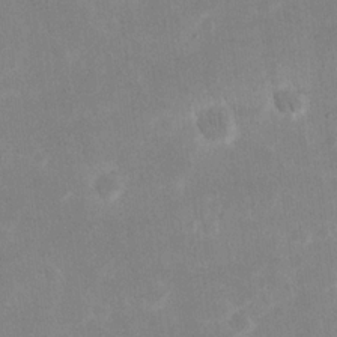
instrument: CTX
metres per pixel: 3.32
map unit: eHh
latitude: 19.7638
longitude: -70.4223
